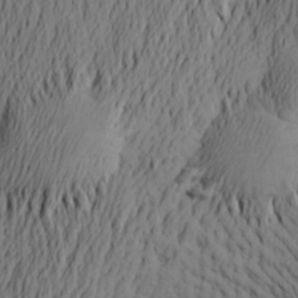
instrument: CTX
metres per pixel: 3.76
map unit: Aa
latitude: 24.2522
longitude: -147.4238
